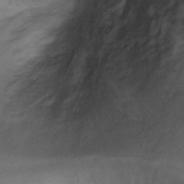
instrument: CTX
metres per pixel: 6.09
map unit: Ht
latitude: 3.5371
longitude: -29.3293
